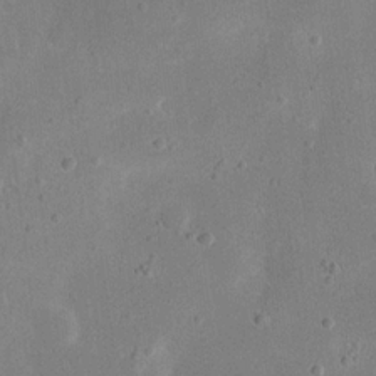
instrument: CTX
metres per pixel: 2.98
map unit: eHh
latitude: 19.4804
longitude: -70.4412
